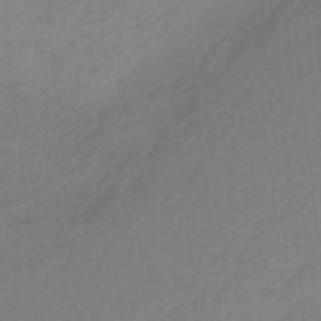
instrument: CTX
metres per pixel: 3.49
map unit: HNb
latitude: -36.7274
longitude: 55.8423
